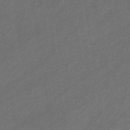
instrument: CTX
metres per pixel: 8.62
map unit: eHb
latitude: -32.0850
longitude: 71.7289
